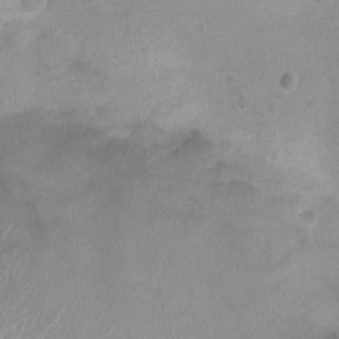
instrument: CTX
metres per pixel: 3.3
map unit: Ht
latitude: -3.4832
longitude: -17.0270
